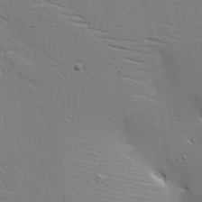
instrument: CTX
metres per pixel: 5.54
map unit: Aa
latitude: 17.4993
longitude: -125.2537
